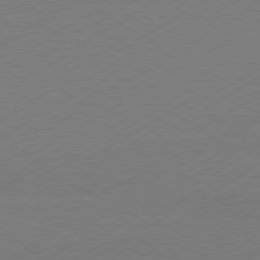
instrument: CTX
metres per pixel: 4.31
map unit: Hpe
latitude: -81.0676
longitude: 14.2551
